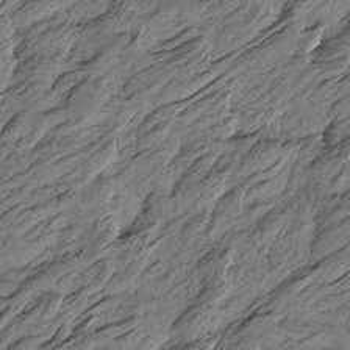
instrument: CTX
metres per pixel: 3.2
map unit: Htu
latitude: -6.0850
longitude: -179.0459
